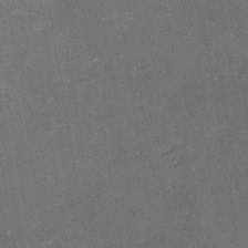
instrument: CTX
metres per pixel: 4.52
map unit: eHh
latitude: -1.4266
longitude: -79.4049
